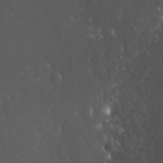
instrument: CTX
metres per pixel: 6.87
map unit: Nhu
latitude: 30.7058
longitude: -57.0647
